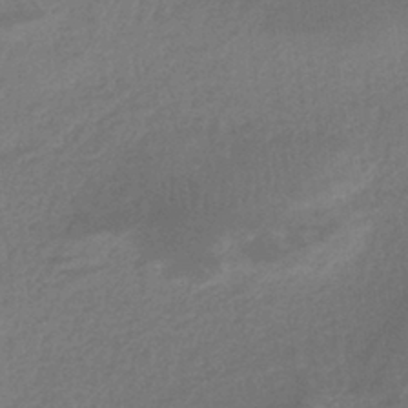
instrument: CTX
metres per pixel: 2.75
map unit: HNb
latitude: -36.5007
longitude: 57.9556
